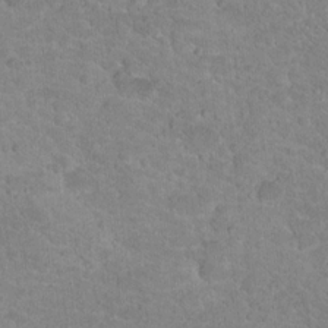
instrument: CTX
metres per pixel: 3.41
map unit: Hto
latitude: 17.9339
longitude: -34.3089
